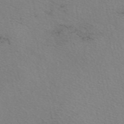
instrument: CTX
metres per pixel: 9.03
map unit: eAb
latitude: 50.3656
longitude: 106.5007
